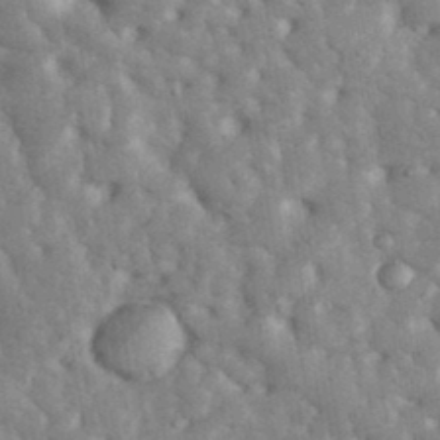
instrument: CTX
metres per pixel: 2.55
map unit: eHh
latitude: 34.7813
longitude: -68.2901
